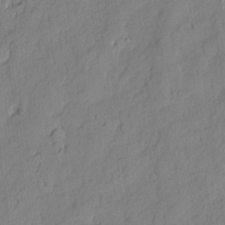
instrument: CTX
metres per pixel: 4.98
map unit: eHh
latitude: 6.1011
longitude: -76.0444
